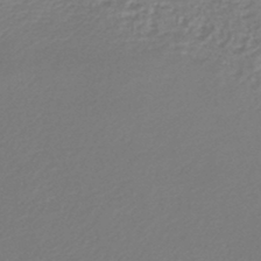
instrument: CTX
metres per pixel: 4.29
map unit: lHb
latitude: -45.1998
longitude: 61.1998
